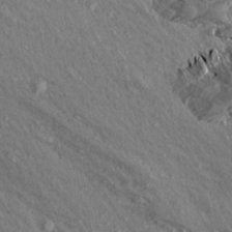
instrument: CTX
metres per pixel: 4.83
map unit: Aa
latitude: 13.9717
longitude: -142.0255
